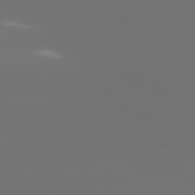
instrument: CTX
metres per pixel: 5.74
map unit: lApd
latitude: 81.8772
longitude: -152.4034
